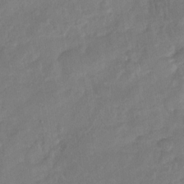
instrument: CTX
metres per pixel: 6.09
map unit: Nhu
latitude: -30.4629
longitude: -62.4979
